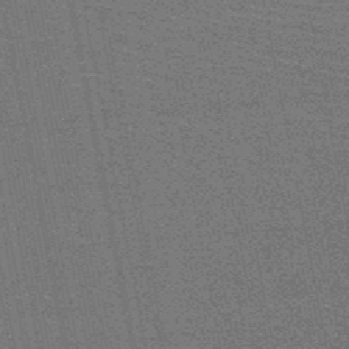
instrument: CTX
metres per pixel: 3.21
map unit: HNb
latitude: -48.1984
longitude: -44.0444
